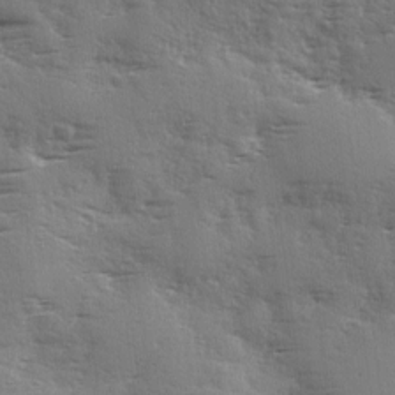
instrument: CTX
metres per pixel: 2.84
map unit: Ave
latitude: 1.9150
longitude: -111.2159
